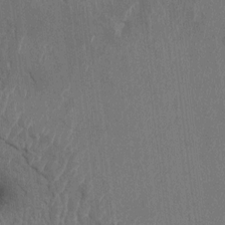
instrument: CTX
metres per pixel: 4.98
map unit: HNhu
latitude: 4.1389
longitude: -6.6490
